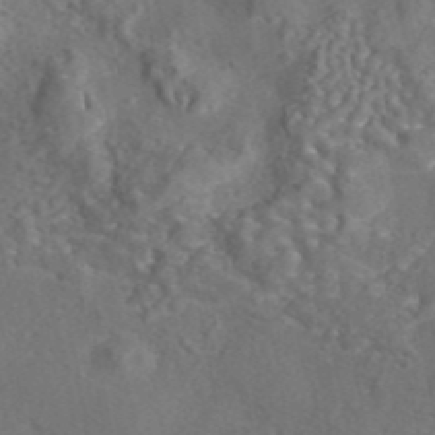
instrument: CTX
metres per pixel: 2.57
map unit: eAb
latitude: 43.0081
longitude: 104.9730
